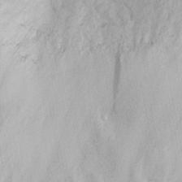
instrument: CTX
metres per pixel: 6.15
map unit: eHh
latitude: 29.7260
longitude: -72.7625
